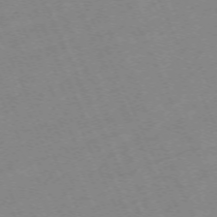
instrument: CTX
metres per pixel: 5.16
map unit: Hpe
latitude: -70.7841
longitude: 12.4818
